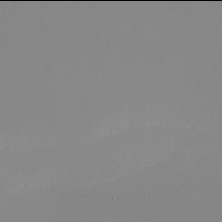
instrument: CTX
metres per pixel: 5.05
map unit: eHh
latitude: -6.0094
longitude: -82.8002
